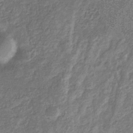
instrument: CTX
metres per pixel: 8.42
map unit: eHb
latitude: -32.4062
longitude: 73.5399
